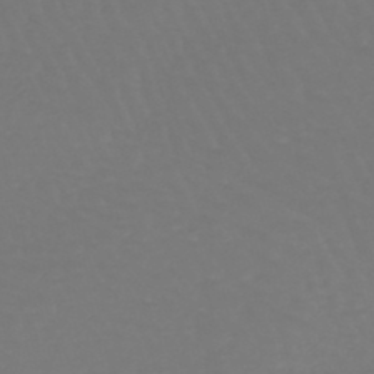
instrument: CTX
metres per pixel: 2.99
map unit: lHb
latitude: -47.3509
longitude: 76.0472
